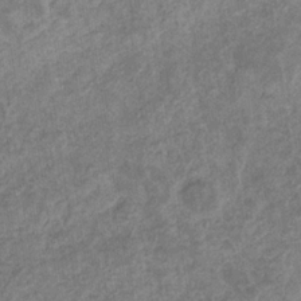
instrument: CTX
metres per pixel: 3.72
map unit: eHb
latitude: -31.8044
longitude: 72.2739
